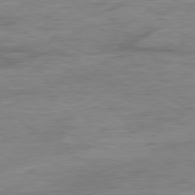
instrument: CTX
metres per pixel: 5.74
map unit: Ap
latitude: -79.9745
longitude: -83.6693
